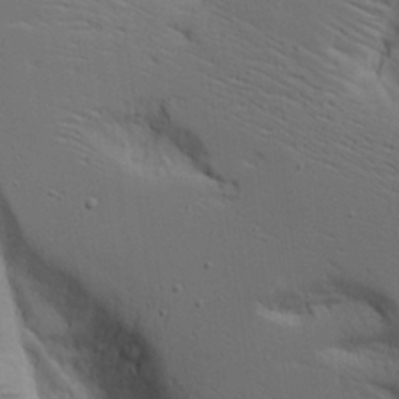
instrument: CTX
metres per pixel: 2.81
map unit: Aa
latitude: 17.8017
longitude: -125.5371
